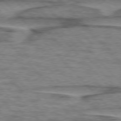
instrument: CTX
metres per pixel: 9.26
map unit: lApd
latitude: 76.5545
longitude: -77.4804
